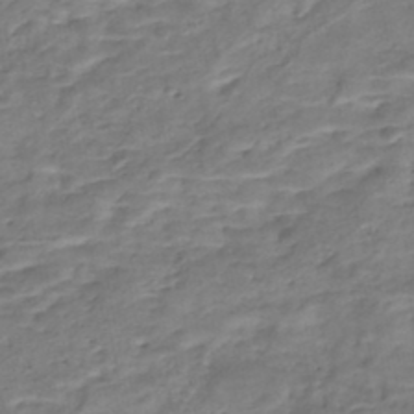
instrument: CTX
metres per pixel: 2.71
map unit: Nhe
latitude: -46.6518
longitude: 152.4440
